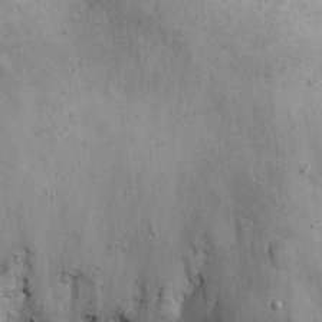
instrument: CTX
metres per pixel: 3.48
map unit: eHh
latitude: 21.1592
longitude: -60.6490
